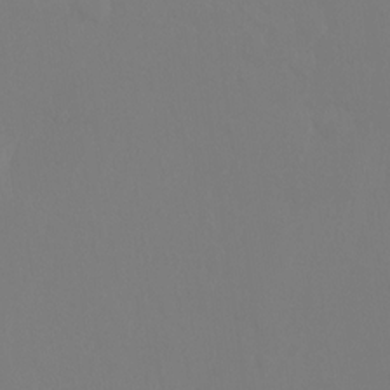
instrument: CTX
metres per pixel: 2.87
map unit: Nhu
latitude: -14.6708
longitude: -52.9892
